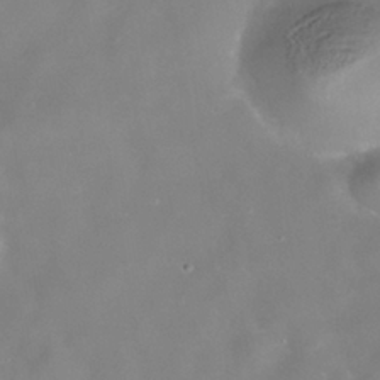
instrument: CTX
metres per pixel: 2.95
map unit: Nhe
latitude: -38.5952
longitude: -118.5357
